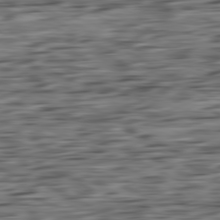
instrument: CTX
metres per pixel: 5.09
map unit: Ap
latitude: -80.8975
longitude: -96.5924
